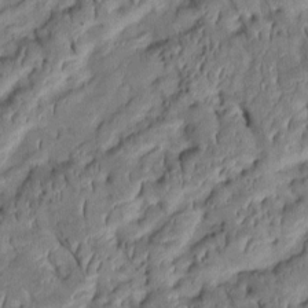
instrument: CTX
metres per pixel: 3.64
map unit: Htu
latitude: 0.8947
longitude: 148.7086
